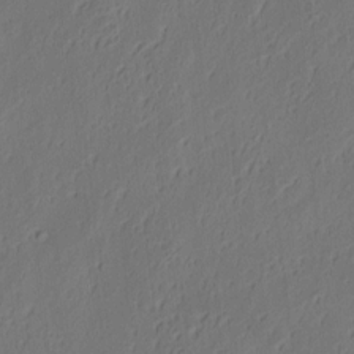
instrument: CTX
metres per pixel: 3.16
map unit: eHh
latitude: 3.9339
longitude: -78.2145
